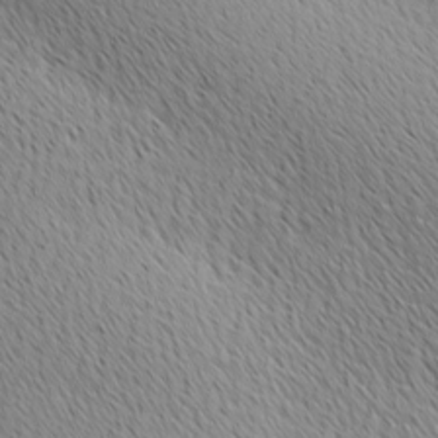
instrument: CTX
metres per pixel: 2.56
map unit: Ave
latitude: 10.8380
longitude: -107.5371
